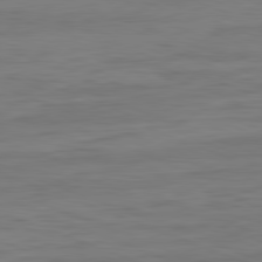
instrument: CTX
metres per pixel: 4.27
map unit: Ap
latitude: -82.1228
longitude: -74.8191
